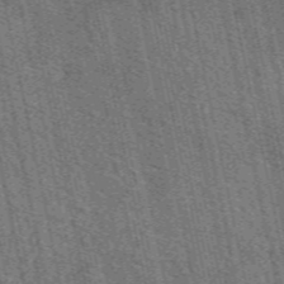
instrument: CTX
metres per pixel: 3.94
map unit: eAb
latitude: 51.2726
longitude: 114.4818
